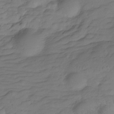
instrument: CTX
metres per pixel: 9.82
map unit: Hve
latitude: -27.9556
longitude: 91.7478
